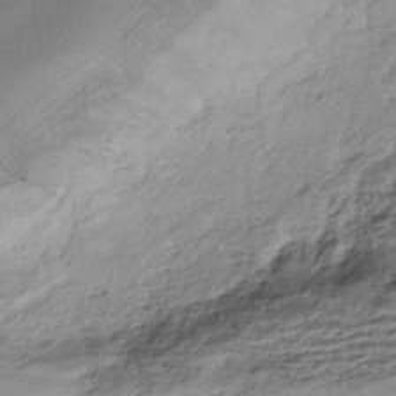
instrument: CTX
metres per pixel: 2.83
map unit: HNhu
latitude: -42.9919
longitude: 103.7100
